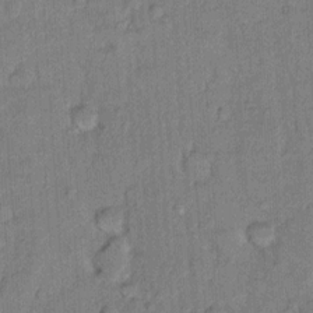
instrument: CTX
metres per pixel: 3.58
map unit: Hto
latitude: 10.4601
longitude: -61.6316
